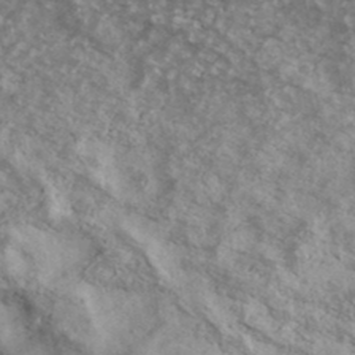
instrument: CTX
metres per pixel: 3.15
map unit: Ave
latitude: 39.1781
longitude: -111.1403
